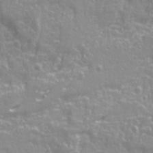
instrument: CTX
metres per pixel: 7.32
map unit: Ave
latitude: 22.3656
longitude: -132.9703
